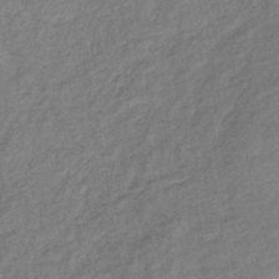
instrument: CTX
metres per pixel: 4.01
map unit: lHb
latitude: -40.4251
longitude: 70.9731
